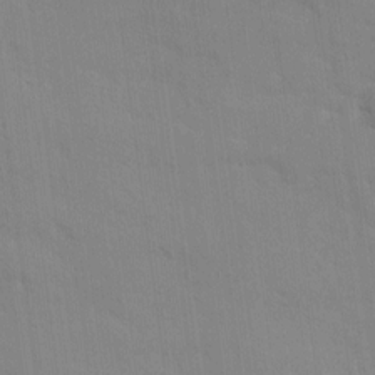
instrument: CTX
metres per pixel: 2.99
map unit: Ave
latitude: 12.9703
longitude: -101.3104
